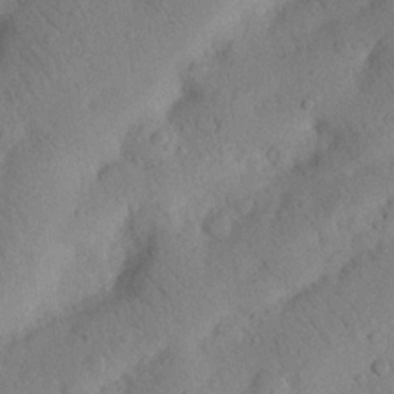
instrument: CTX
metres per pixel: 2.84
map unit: Nhu
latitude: 20.8380
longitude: -74.4979
